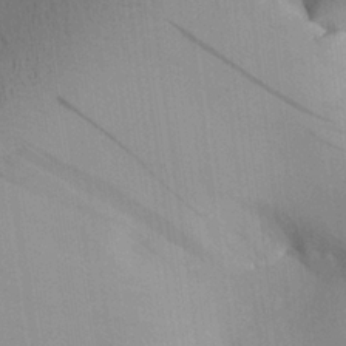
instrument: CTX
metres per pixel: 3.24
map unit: Aa
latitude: 25.8583
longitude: -136.4034
